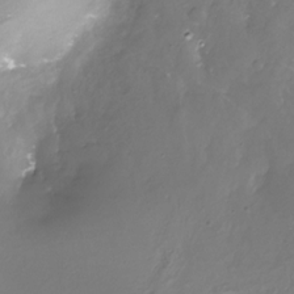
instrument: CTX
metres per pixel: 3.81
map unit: Nhe
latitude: -27.7288
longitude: -109.6316
